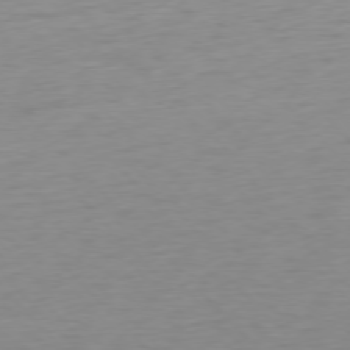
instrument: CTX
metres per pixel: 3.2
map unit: Ap
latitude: -76.9164
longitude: -63.7450
